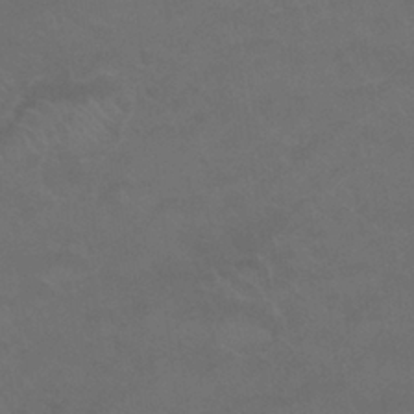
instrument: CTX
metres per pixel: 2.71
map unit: Nhu
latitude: 26.1956
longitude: -53.9528
